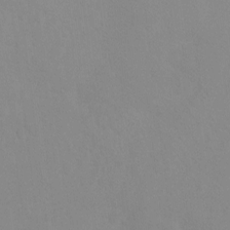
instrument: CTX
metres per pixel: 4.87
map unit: Ht
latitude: 2.8569
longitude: -25.3670
